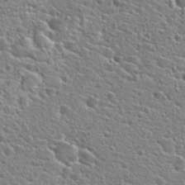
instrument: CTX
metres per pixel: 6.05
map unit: Hto
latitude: 24.1766
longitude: -44.5734
